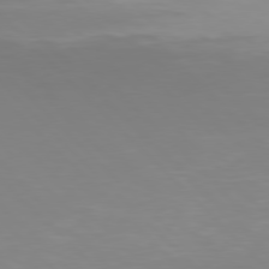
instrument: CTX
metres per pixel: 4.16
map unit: Hpe
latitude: 77.2915
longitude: -175.2537
